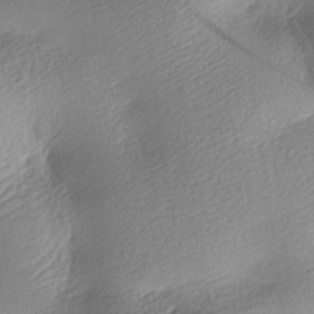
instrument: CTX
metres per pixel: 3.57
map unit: lAa
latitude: -8.8786
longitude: -127.7072
